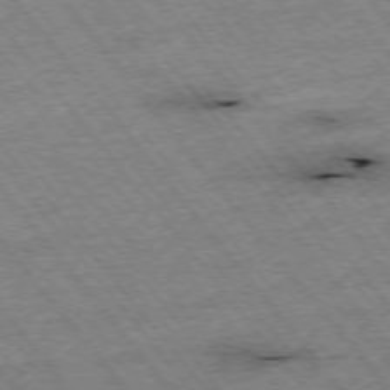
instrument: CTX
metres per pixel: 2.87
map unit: Hpe
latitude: -75.7289
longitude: -21.7450
